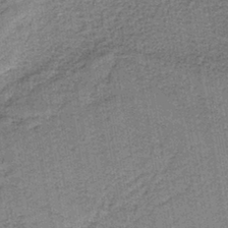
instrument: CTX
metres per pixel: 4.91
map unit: eAb
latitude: -38.9920
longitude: 52.6518
